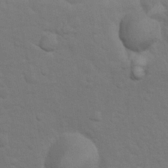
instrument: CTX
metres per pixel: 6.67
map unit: Nhu
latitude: 10.0822
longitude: -24.7813
